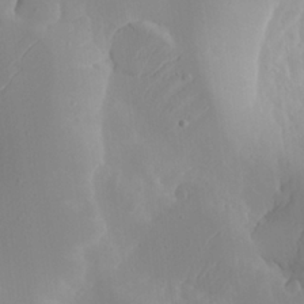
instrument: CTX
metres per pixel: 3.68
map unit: Aa
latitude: 23.6127
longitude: -127.1970
